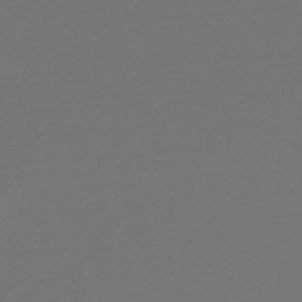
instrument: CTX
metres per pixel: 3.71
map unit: lHb
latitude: -47.1620
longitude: 66.4629
